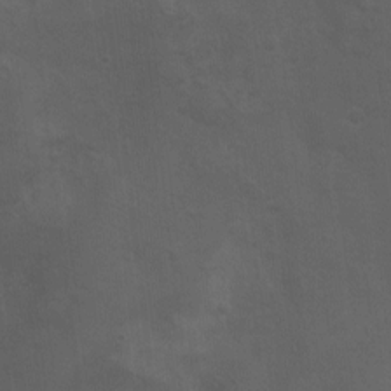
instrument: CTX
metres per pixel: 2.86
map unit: Ht
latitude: 1.7449
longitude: -22.9703
